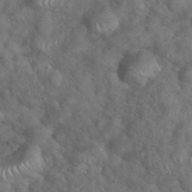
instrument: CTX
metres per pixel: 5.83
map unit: eHh
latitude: 39.0647
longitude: -57.1214
